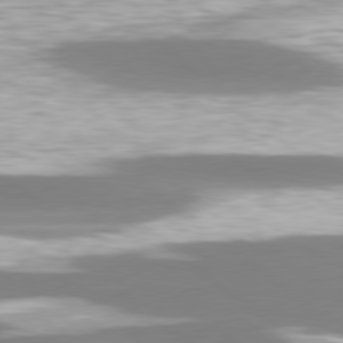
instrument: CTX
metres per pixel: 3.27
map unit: lApd
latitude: 78.9325
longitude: -47.3104
